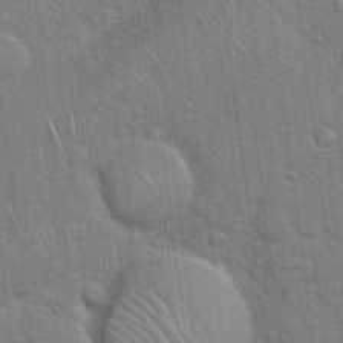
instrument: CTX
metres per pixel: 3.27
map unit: Hto
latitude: 18.9136
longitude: -52.1200
